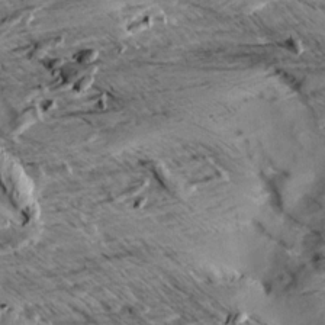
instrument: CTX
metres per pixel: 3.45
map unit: Aa
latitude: 9.7828
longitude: -141.5749
